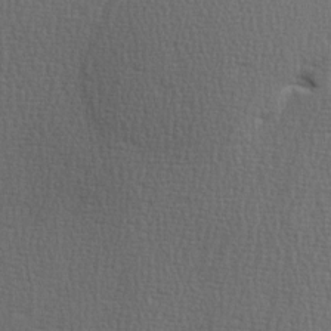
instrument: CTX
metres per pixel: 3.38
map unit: Ave
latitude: 3.0458
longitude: -111.2348
